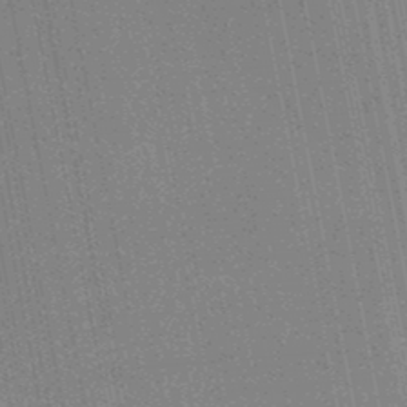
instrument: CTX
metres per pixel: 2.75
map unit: HNhu
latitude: -48.4629
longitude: 99.3698
